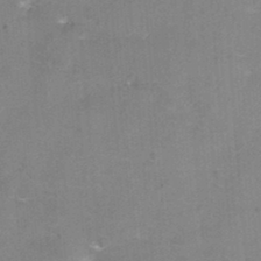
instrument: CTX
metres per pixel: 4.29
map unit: Ht
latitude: 1.5182
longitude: -33.2915
